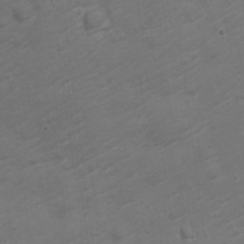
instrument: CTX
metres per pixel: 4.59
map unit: Nve
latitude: -20.4251
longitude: 106.2740
